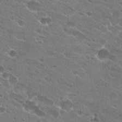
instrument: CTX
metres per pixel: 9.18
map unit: Hto
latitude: 23.5560
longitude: -41.9906
